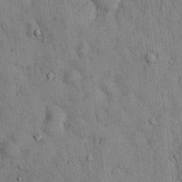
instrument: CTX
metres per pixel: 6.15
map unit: Hto
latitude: 13.4427
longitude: -58.7057
